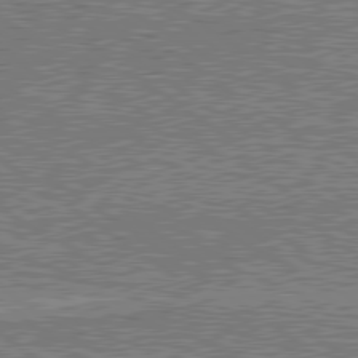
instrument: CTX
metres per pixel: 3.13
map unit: lApd
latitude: 79.8017
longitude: 170.8408
